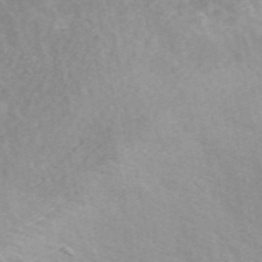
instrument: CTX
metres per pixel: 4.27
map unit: ANa
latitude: 45.7638
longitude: 30.0094
